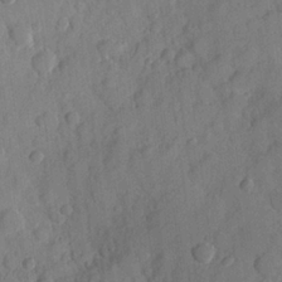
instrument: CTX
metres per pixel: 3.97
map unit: Hve
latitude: 24.1388
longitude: 149.1620
